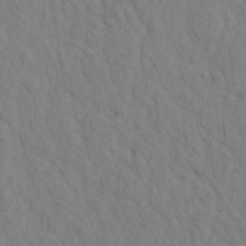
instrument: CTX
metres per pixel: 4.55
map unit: eHh
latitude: -1.8234
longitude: 18.6896
